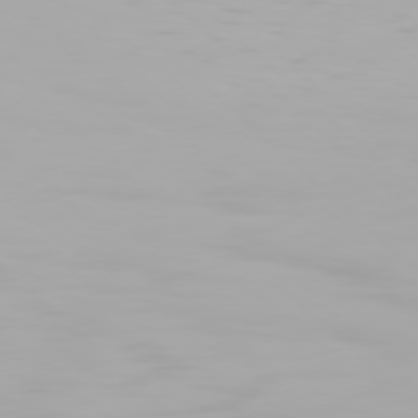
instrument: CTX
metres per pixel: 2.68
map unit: Hpe
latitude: 77.3481
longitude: -137.6883
